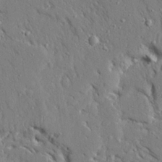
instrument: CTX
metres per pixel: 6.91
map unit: Ave
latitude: 23.7261
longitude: -130.0633
